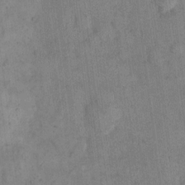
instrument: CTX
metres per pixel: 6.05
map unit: eHh
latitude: 12.2523
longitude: -62.5168
